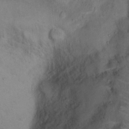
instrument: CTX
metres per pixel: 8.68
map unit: Ht
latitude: 15.3860
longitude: -37.1970
